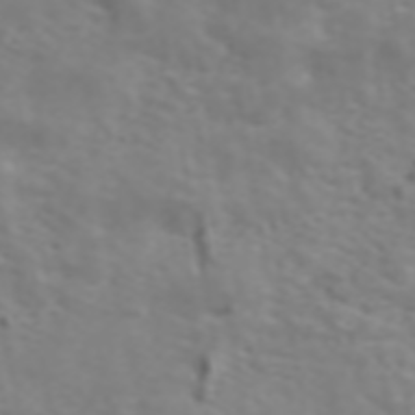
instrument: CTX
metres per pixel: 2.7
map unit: ANa
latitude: 45.8016
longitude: 28.0094
